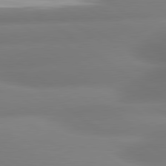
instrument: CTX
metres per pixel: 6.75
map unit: lApd
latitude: 80.6113
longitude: -164.2334
